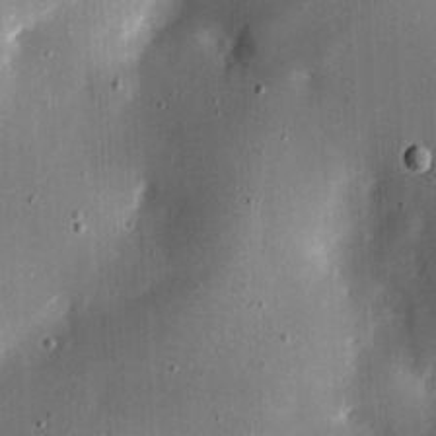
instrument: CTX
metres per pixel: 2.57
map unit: eHh
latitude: 4.9703
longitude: -68.9514
